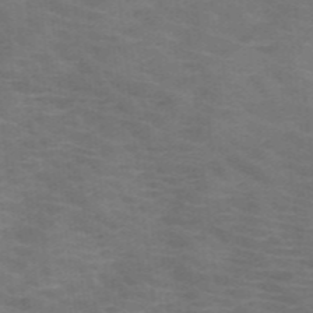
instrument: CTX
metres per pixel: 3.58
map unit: HNb
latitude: -47.8233
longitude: -45.9150
